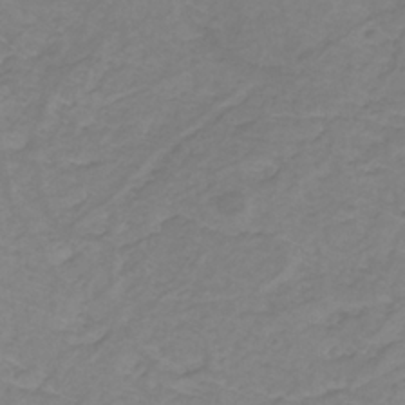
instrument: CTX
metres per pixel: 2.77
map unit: lHb
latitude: -30.8597
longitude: 65.2376
